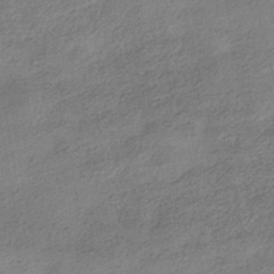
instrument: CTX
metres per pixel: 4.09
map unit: HNhu
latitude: -40.0850
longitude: 96.9731
